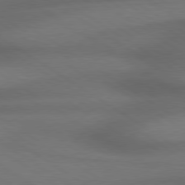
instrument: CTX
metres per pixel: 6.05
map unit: lApd
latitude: 79.3104
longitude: -123.5560
